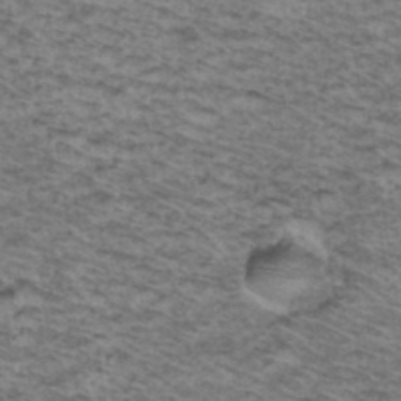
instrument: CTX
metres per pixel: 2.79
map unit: Hto
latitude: 37.5560
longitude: -46.5546
